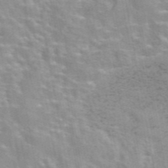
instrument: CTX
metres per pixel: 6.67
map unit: eAb
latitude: 44.1200
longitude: 107.5399
